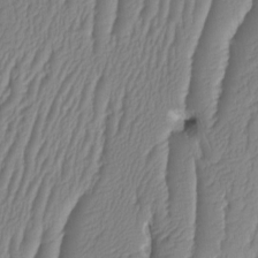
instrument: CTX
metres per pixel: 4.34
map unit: HNhu
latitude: -1.6911
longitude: 14.2173
